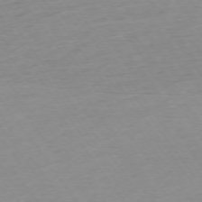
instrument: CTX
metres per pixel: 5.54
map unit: Ap
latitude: -74.6519
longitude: -83.9717
